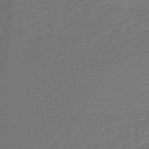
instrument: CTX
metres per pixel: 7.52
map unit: lHb
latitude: -43.6532
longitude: 60.1039
